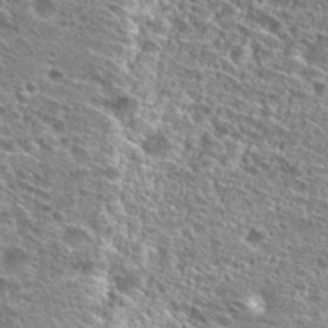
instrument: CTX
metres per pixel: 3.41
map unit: Hto
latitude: 27.3293
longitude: -45.6505
